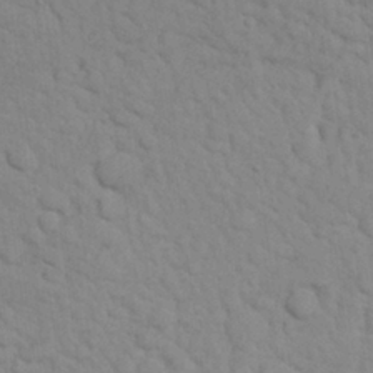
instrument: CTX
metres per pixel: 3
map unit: Nhu
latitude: 26.5735
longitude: -69.2915
